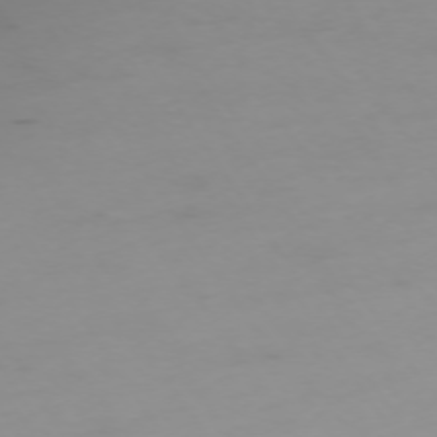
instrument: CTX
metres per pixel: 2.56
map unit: Ap
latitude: -74.0661
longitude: -80.1956
